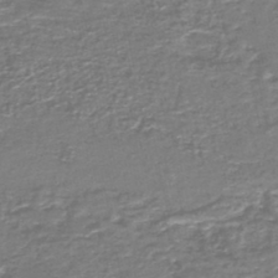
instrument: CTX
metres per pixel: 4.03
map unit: lHb
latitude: -43.7855
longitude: 53.9178
